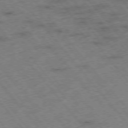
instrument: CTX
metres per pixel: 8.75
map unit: Hpe
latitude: -76.3117
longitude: -10.2523
